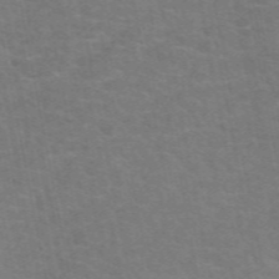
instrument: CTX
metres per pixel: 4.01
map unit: eAb
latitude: 50.5923
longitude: 104.9730
